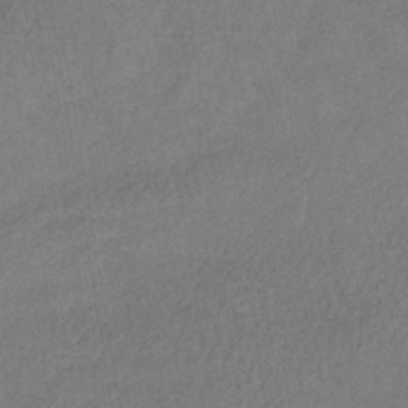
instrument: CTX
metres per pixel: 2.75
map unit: lHb
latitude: -38.7274
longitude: 72.7652
